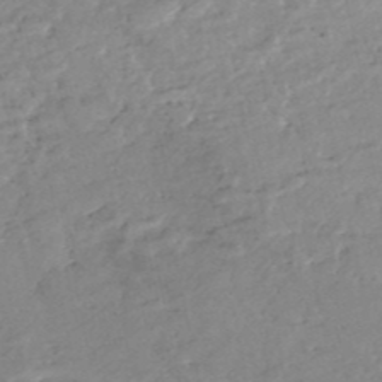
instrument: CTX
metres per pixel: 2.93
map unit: eHh
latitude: -52.0850
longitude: -24.3656
